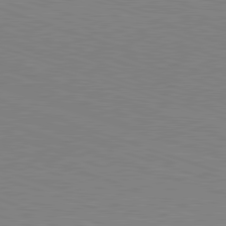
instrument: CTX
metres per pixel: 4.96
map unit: Hpe
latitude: -82.6140
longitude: 6.0850
